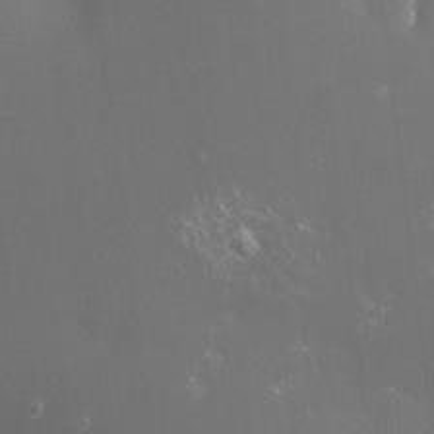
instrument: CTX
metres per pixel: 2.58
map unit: eHh
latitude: -4.0472
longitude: 19.2754
